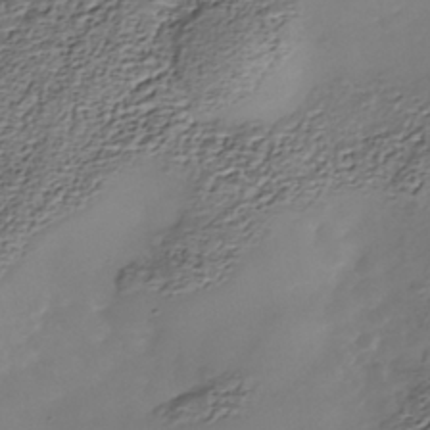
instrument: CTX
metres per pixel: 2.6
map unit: Nhe
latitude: -38.8030
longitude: -117.0836
